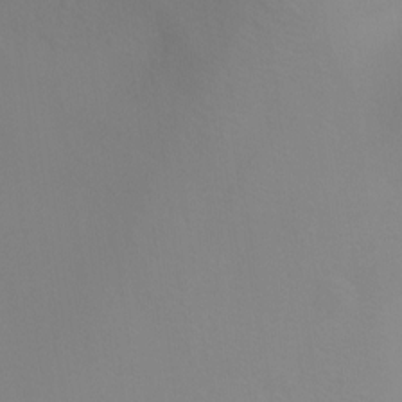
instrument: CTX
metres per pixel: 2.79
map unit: Ht
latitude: -8.4440
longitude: -34.8380
